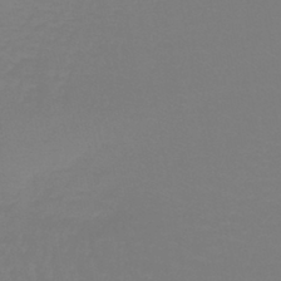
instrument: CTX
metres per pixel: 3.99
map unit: lHb
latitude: -42.4440
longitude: 64.1228
